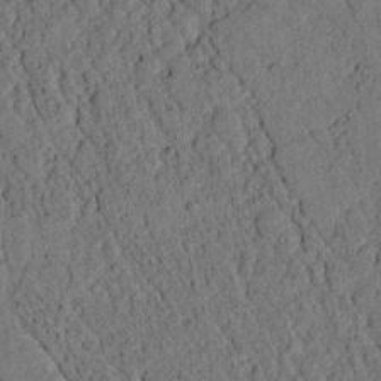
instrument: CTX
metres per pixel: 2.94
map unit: lAvf
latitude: 4.9892
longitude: 158.5573
